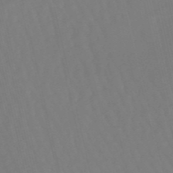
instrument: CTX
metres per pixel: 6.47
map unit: eHb
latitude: -49.8234
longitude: 76.6330
